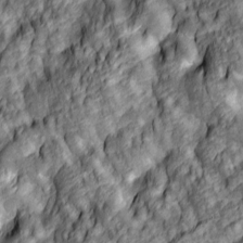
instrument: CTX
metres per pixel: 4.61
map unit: lAa
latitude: 4.7057
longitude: -116.4223
